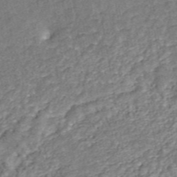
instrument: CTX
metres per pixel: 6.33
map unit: ANa
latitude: 45.2915
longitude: 20.8408
